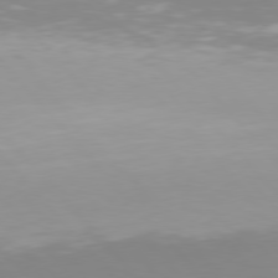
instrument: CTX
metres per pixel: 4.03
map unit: Hpe
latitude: 77.2348
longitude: -173.5182
